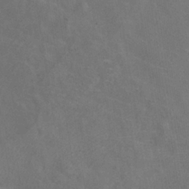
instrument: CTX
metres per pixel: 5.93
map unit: ANa
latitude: -37.1809
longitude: 95.5966
